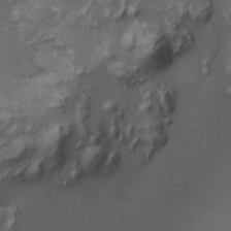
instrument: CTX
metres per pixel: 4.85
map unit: Ht
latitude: 0.3089
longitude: -37.3860
